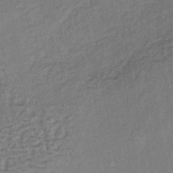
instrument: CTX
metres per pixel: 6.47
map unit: lHb
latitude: -38.3495
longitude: 63.3320
